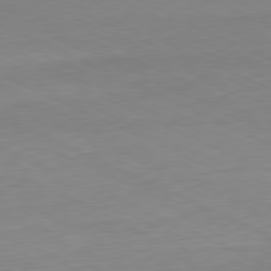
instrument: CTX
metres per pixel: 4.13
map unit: Ap
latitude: -81.3888
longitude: -69.3860
